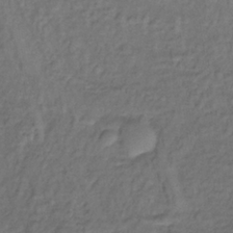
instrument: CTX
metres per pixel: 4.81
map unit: lHb
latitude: -35.8422
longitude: 63.5399
